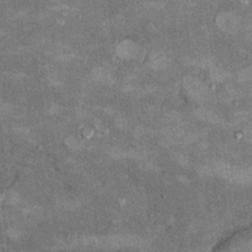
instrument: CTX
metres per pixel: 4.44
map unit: Ht
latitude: 9.3860
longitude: -37.1592
